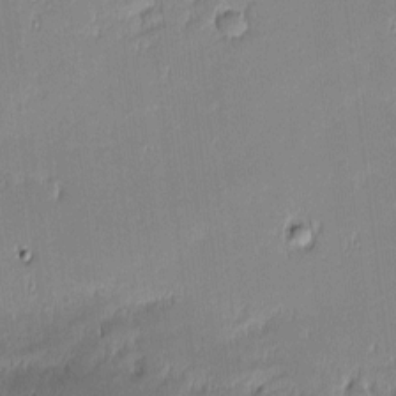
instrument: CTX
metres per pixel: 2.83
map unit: eHh
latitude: -3.0675
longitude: -83.1214
